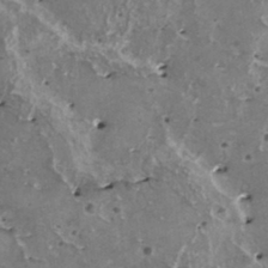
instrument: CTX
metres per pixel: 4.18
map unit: HNhu
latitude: 1.7638
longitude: 5.9745
